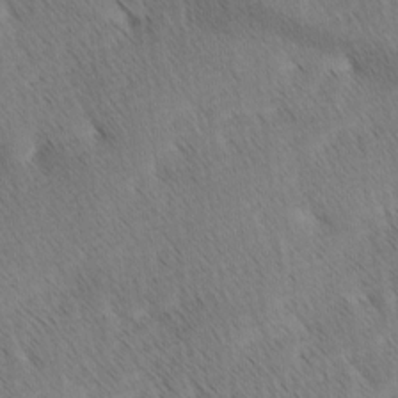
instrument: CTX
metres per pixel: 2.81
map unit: Ave
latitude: 0.9513
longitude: -114.8380
